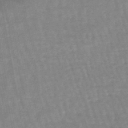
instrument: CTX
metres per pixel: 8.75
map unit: eHb
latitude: -45.5966
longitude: 80.1228
